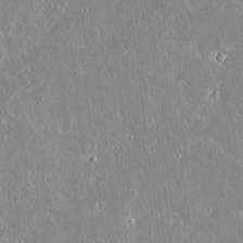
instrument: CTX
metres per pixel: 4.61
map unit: lAvf
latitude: 14.7813
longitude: -129.2159
